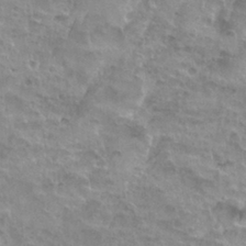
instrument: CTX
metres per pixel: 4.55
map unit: Nhu
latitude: 27.8583
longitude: -53.9717
